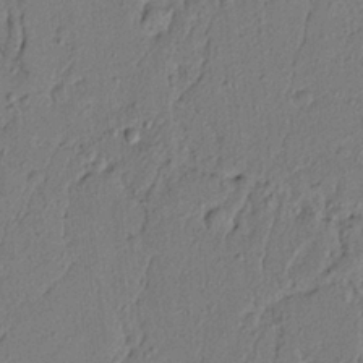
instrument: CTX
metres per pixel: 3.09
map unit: lAvf
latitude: 5.2348
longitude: 165.4455
